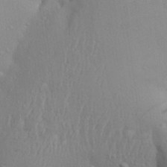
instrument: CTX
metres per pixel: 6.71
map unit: Aa
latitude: 28.8002
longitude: -132.2900
